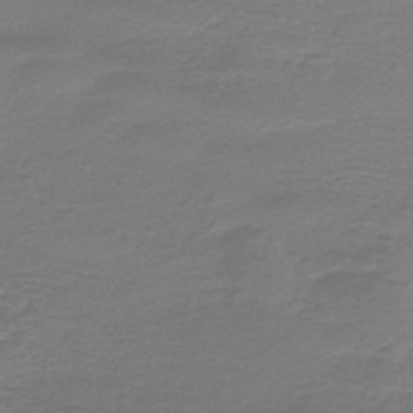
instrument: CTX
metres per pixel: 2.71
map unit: HNb
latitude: -47.1242
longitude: 53.1242
